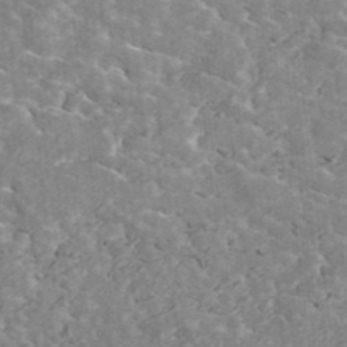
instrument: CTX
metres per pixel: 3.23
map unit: ANa
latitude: 42.6680
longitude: 26.1983
